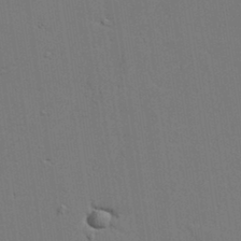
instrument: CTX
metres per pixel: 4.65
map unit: lAvf
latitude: 23.6316
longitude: -110.2334
